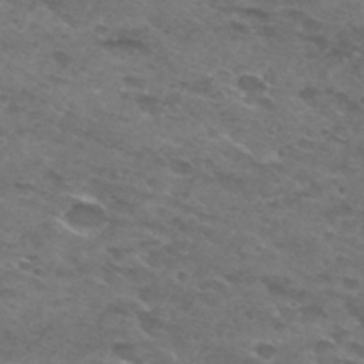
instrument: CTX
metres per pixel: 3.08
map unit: Hto
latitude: 30.3090
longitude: -47.9528
